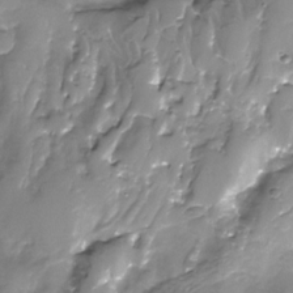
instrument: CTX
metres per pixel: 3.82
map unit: Nhe
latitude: -32.1228
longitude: -93.3481
